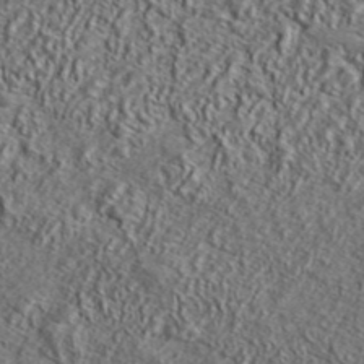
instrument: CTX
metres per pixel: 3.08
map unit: lHvf
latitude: 42.4601
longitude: -88.7813
